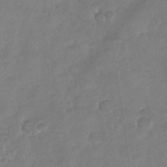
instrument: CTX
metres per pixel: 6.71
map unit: Nhu
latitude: -29.6155
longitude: -62.5357
